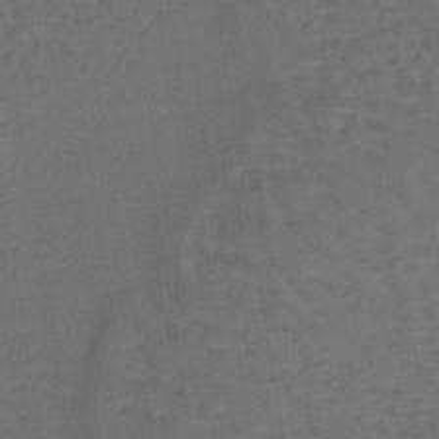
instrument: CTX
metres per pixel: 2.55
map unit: lHb
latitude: -39.9556
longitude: 59.2564
